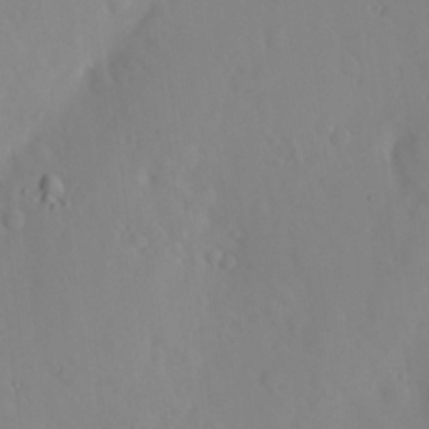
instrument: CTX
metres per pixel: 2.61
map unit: lHvf
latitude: 13.8395
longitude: 179.3131
